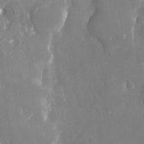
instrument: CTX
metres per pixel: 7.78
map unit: Nhu
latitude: -20.1983
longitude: -58.1389
